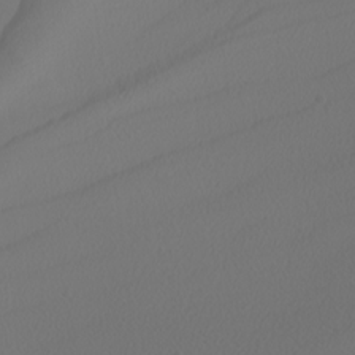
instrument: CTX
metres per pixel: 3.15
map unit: Nhu
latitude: -5.5210
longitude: -95.2537
